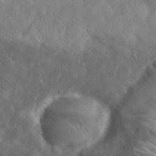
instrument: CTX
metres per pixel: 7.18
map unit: eHh
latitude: 31.0459
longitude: -70.4034
